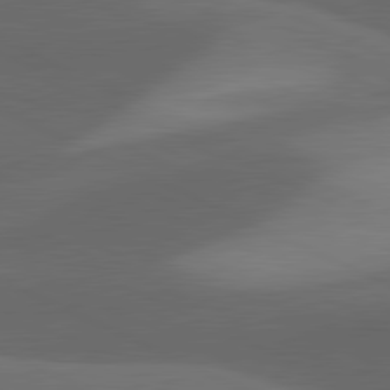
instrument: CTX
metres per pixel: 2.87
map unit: lApd
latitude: 81.3671
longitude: 126.4251
